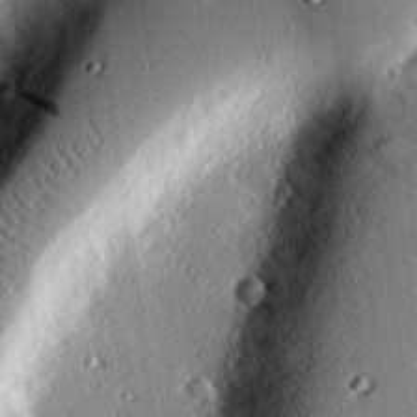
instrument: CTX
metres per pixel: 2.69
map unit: eHh
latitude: 22.7435
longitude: -89.7072
